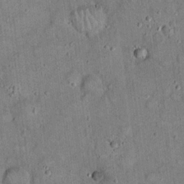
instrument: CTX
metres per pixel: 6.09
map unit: eHh
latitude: 19.6505
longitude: -60.5923
